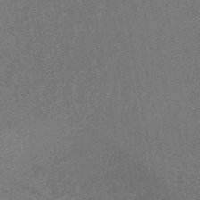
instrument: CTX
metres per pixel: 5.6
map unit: HNhu
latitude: -45.2187
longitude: 99.6155
